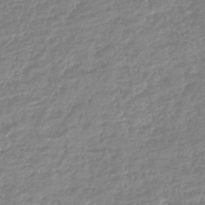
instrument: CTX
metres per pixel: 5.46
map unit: lHb
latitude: -44.0850
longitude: 72.3117
